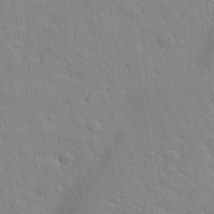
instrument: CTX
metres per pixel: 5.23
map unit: Hto
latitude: 20.2145
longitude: -54.4034
